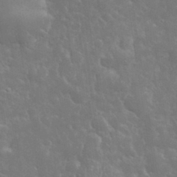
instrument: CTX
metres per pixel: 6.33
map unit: eHh
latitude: 32.8947
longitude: -64.1011
